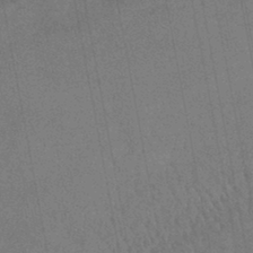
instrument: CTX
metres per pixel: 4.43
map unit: lHb
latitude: -43.8422
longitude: 74.9542
